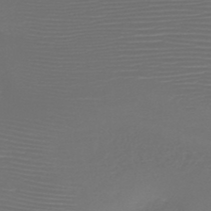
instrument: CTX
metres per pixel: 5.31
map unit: HNb
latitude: -47.9367
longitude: -41.6504
